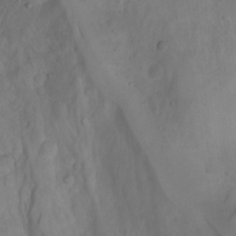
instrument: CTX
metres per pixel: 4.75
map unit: Aa
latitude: -3.9178
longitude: -71.5938
